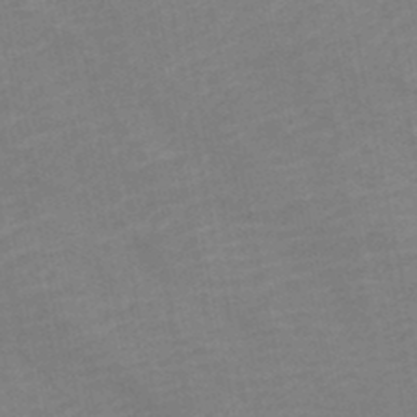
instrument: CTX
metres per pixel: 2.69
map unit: HNb
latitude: -48.4818
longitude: 57.6722
